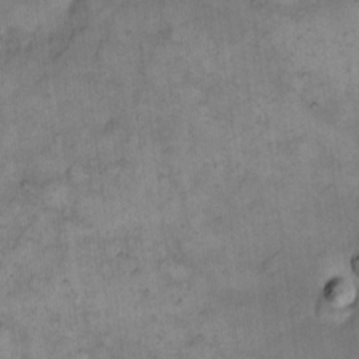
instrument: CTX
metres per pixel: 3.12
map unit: eHh
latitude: 13.9150
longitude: -65.2726
